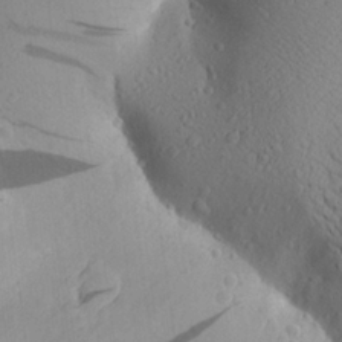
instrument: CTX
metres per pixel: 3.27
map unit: Aa
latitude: 23.9906
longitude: -144.7813
